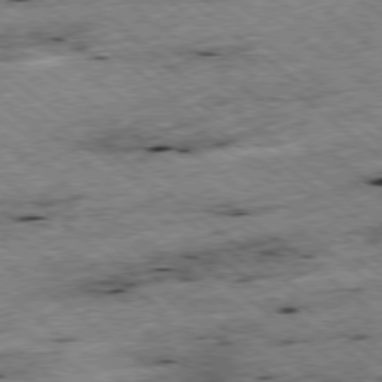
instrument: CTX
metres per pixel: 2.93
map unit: Ap
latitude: -78.8219
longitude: -51.0647
